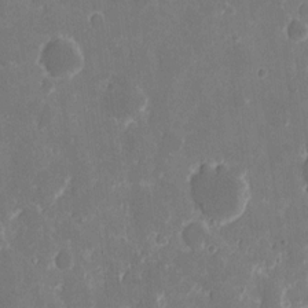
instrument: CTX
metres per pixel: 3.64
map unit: eHh
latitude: 8.9136
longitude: -69.1214
